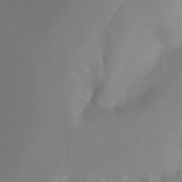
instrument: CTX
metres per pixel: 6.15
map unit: Nhu
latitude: -8.4251
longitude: -52.5168
